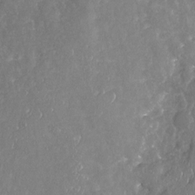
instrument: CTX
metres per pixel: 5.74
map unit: Nhu
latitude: -19.4265
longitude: -57.7071
